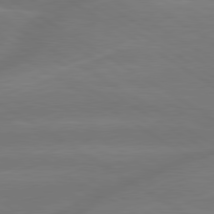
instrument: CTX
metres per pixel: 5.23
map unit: lApd
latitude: 79.8773
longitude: -143.4238
